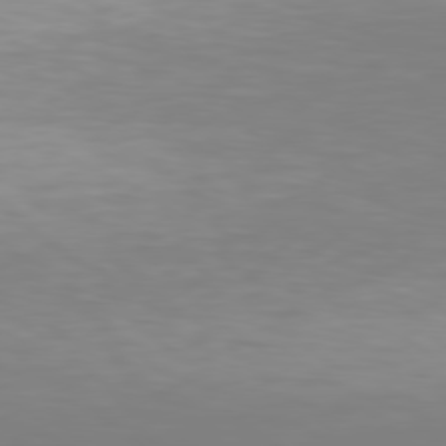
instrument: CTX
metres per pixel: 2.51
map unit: Hpe
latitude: 78.2334
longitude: -134.5545
